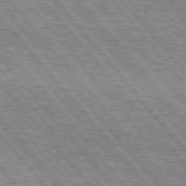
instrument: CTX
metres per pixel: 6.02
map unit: Hpe
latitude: 75.4993
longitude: -125.9906
